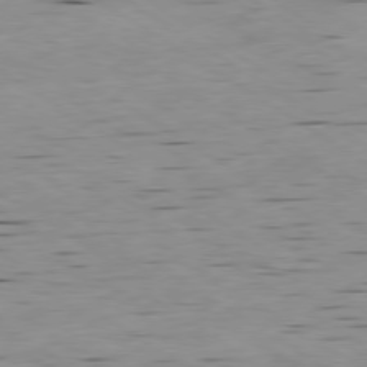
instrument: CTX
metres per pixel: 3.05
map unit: Ap
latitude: -79.9178
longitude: -101.0081
